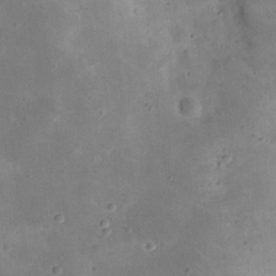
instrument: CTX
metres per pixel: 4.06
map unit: eHh
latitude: 20.6113
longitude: -63.7450
